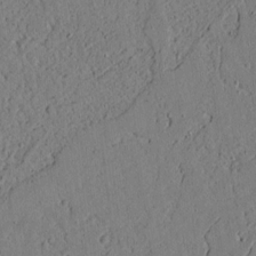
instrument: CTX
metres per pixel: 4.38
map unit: lAvf
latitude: 4.6868
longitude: 167.5777
